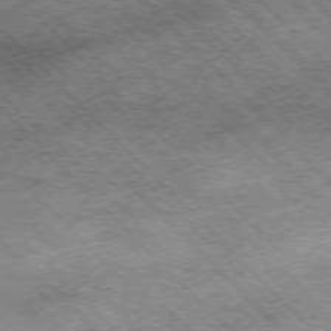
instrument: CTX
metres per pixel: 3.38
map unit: Hpe
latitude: -77.4076
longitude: 13.1998
